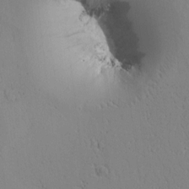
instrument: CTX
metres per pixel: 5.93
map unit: Htu
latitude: -0.3873
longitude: 171.1431
